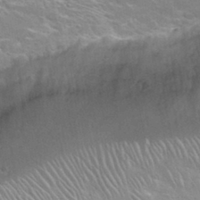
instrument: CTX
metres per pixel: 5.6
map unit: Nhu
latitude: 31.6694
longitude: -50.3845
